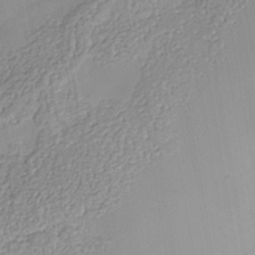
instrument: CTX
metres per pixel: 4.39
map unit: Nhe
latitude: -41.5966
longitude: -110.6302
